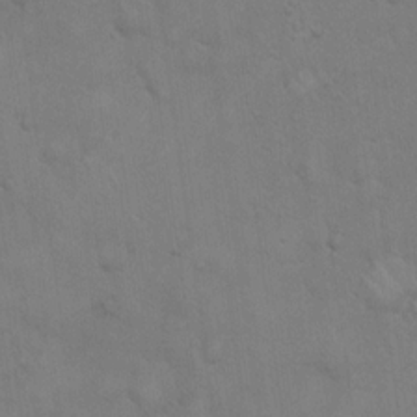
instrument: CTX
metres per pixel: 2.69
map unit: Hto
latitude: 19.1025
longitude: -60.2711
